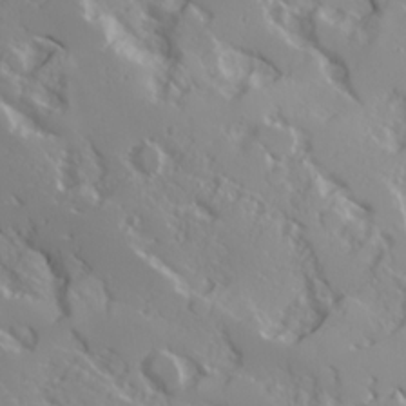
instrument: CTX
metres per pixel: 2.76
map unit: Ave
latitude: 16.7813
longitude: -129.2537
